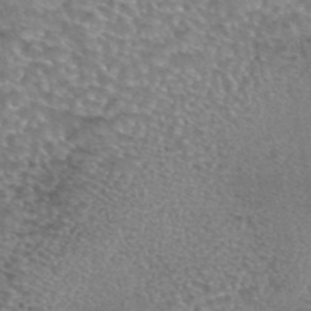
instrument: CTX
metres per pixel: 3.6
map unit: eAb
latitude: 44.1766
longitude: 104.8219
